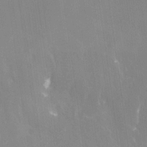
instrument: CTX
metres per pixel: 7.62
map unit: Nhe
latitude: -28.2740
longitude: -110.3656
